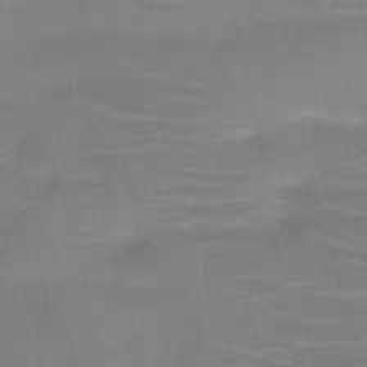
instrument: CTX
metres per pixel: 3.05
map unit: HNb
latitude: -45.9367
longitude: -45.1025
